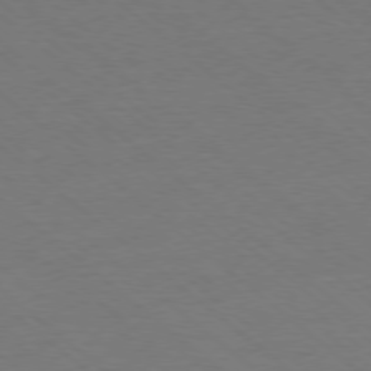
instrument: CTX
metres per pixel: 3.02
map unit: Ap
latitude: -78.4251
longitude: -84.0444
